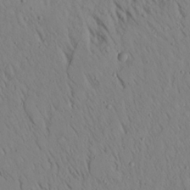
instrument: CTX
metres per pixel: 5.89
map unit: Aa
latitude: 17.6505
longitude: -148.1767
